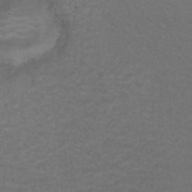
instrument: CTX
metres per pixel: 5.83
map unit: ANa
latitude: 39.6127
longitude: 23.6344
